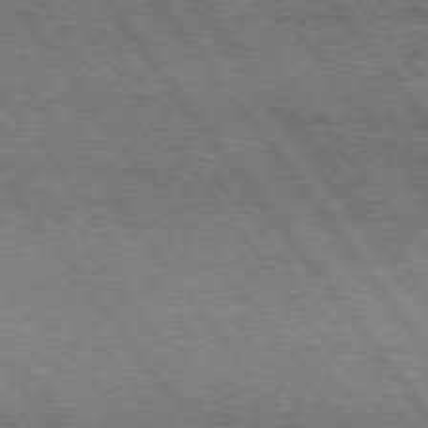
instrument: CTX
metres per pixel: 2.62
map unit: Hpe
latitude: 75.3104
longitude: -156.1577
